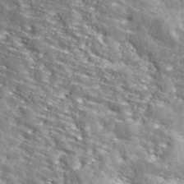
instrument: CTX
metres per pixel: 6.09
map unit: ANa
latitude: 42.4790
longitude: -87.4993
